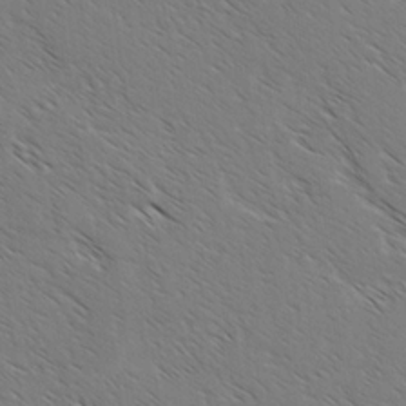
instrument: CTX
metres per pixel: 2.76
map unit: lAvf
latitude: -2.7841
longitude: -113.3104
